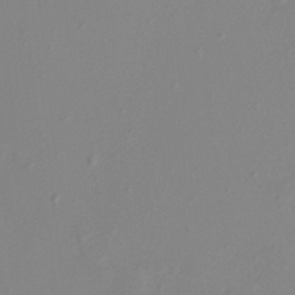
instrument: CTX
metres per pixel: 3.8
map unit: HNhu
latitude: 8.0633
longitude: -1.6316
